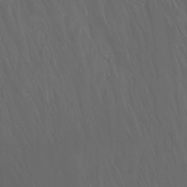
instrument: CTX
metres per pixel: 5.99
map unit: Nhu
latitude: -11.3321
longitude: -64.6679
